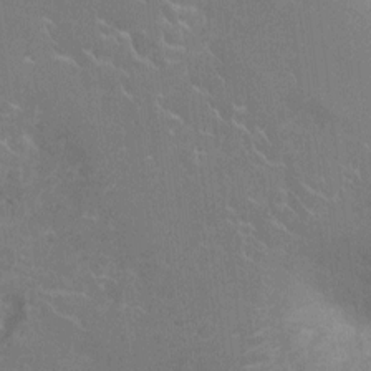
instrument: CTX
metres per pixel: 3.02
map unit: Nhu
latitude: -14.4251
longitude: -24.9324
